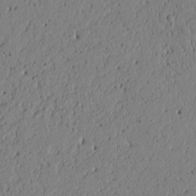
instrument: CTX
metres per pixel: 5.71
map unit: Htu
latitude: -2.0472
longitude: 169.8422
